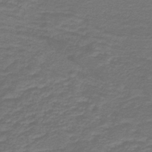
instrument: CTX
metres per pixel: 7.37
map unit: lHb
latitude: -39.4266
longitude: 55.5966
